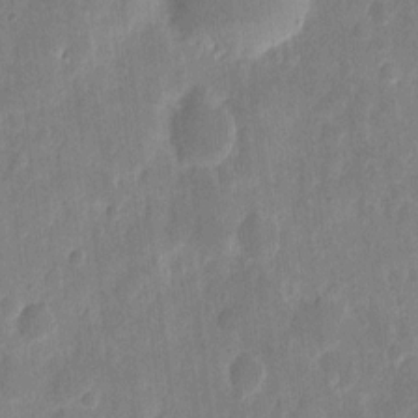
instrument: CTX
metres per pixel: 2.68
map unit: eHh
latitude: 7.8583
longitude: -71.0269
